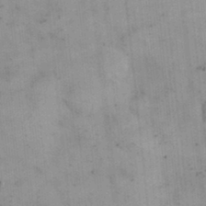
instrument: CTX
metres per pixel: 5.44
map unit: eHh
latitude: 24.4790
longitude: -65.2537
